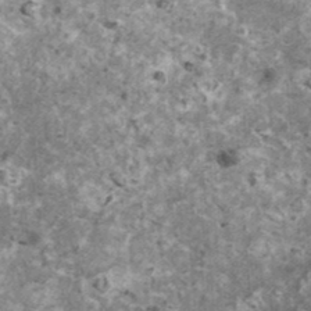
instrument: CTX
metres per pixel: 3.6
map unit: HNhu
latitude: 1.8016
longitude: 4.9730
